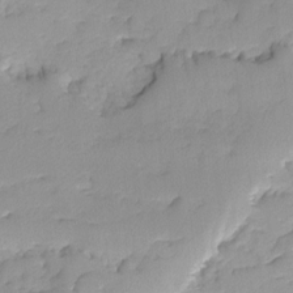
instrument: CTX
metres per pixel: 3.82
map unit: Ave
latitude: -9.0297
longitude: -117.1214
